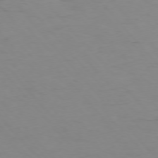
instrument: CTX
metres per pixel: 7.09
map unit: Hpe
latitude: -76.3306
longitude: -19.1025
